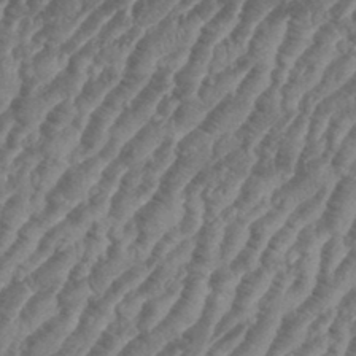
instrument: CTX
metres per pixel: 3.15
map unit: eHh
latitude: 35.9528
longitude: -135.9150
